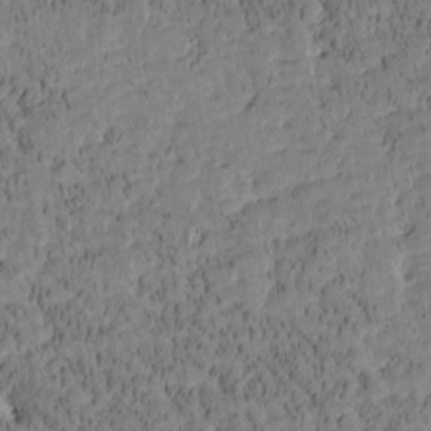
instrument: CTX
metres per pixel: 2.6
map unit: Htu
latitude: -3.6532
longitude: 175.5399
